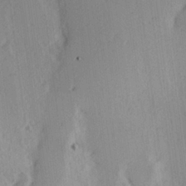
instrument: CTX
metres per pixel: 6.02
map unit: Hve
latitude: 18.9702
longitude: 149.1431
